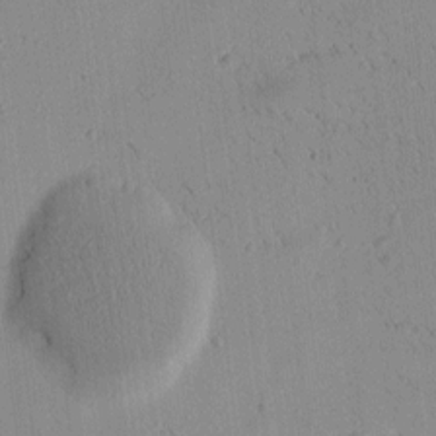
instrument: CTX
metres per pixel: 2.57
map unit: Htu
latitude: -4.5762
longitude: 172.7274
